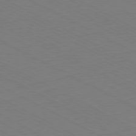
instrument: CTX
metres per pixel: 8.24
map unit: Hpe
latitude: -80.9731
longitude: 21.6344
